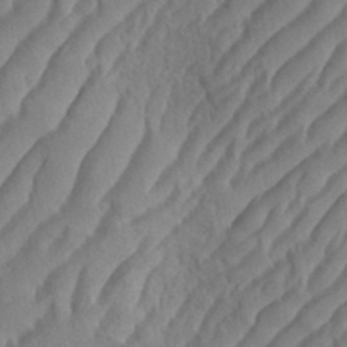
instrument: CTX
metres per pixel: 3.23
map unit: eHh
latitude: 36.5546
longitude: -137.9906
